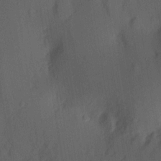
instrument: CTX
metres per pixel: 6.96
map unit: Hve
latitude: 13.0459
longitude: -89.8017
